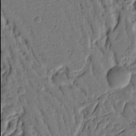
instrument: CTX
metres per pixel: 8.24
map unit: Ht
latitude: 9.0270
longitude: -77.9906
